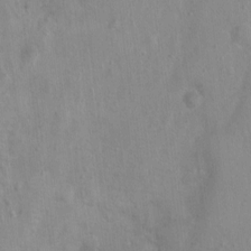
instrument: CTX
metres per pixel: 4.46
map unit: Nhu
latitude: 0.3089
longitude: -16.5545
